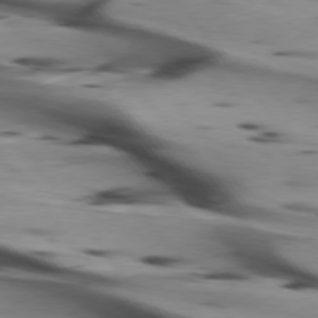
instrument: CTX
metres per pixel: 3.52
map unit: lApd
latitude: 75.2726
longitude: -65.4993
